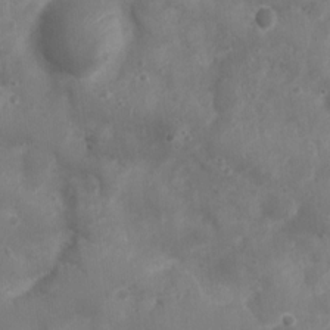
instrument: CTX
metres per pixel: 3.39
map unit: Nhu
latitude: 5.6127
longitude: -17.5182
